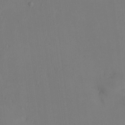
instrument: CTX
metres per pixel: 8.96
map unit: HNhu
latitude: 5.9528
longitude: 13.5210
